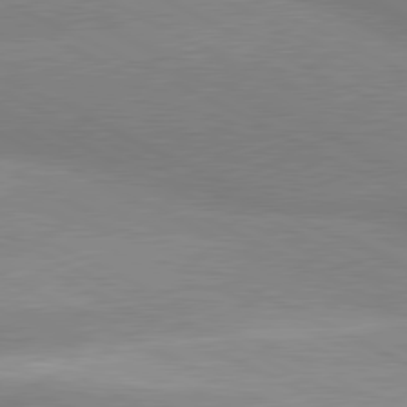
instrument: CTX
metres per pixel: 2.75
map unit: lApd
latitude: 80.6679
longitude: -151.9528
